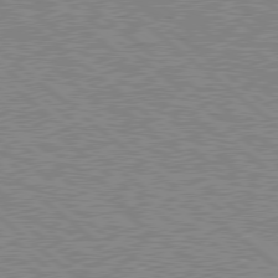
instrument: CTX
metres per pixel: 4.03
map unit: Hpe
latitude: 78.5546
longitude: -143.8961
